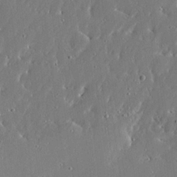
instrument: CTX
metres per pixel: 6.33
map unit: Ave
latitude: 18.2144
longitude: -139.6694
